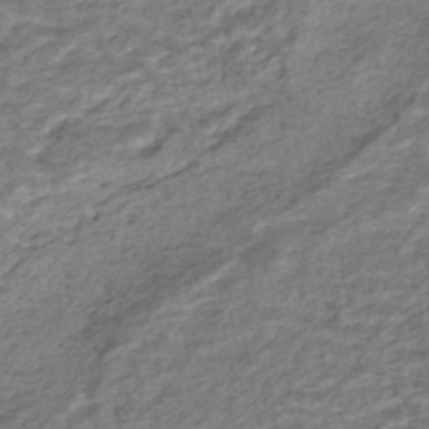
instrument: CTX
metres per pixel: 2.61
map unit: HNhu
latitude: -44.2740
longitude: 102.2740
